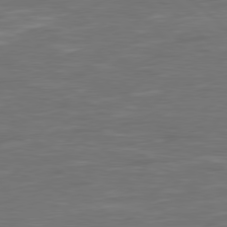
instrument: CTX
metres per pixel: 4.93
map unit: Hpe
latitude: 78.1956
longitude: -124.8380
